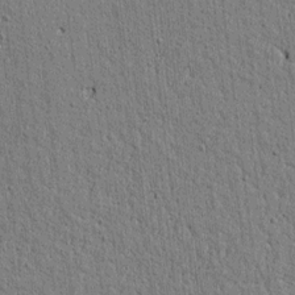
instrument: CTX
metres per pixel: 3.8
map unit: lAvf
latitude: 6.6301
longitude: 164.8219
